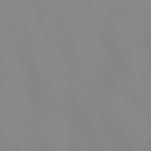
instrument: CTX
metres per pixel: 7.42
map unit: HNhu
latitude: 0.2144
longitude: -2.6301
